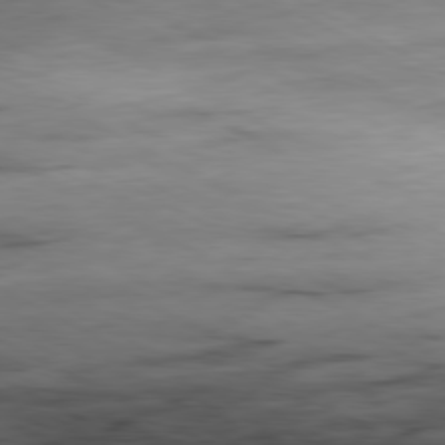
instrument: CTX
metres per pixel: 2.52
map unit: Ap
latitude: -80.8219
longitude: -83.1781
